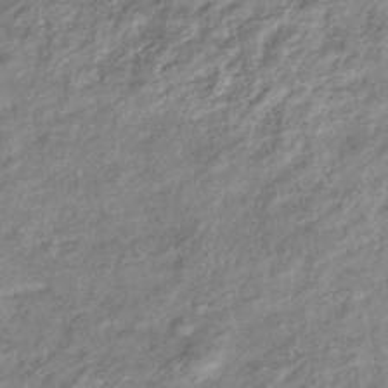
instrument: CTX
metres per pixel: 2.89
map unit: eHb
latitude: -39.5777
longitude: 81.5021
